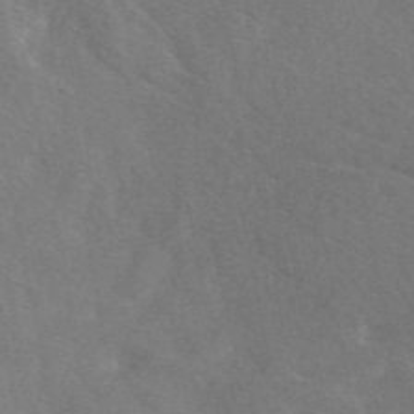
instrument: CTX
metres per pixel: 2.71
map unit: eAb
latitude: 49.6127
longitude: 118.4440
